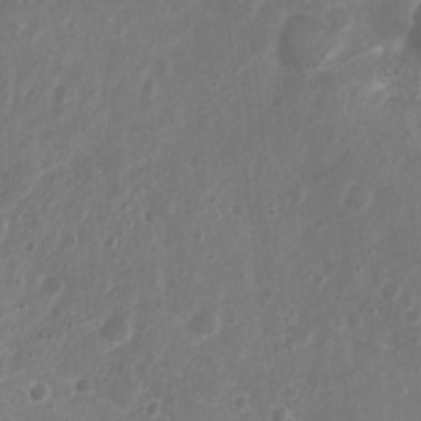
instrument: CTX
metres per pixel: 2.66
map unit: Nhu
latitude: 5.1781
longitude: -17.1592
